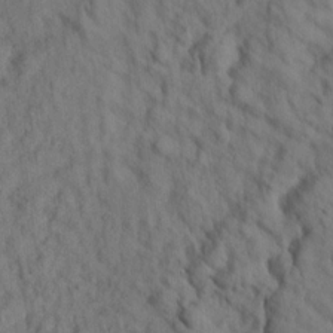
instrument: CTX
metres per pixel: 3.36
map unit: lHvf
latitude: 15.1781
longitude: 178.4062
